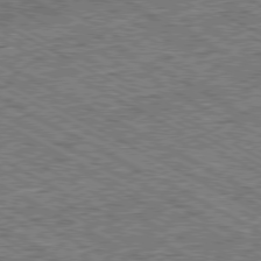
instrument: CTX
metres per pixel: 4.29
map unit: Ap
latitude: -80.2740
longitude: -78.6113
